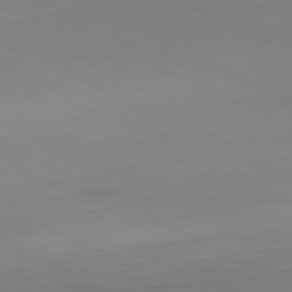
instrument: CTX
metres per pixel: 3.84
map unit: Hpe
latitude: -81.3321
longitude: 16.2740
